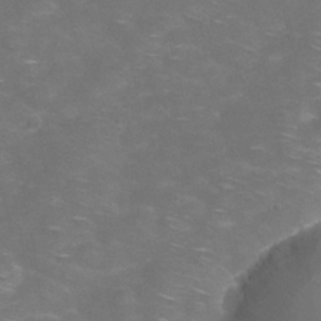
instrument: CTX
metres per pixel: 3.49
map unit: Hve
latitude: -30.8597
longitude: 95.3698
